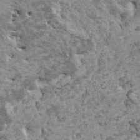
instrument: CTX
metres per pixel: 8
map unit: HNhu
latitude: -0.0472
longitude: 3.0675
